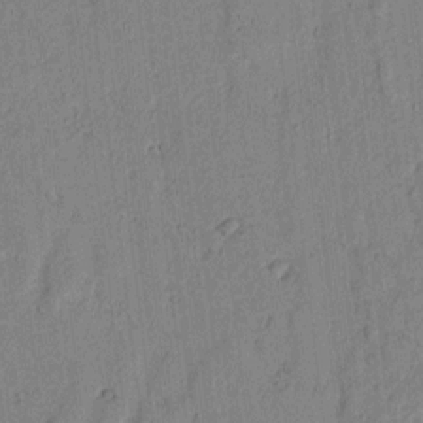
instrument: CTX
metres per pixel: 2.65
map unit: lAvf
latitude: 6.4601
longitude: 169.2942
